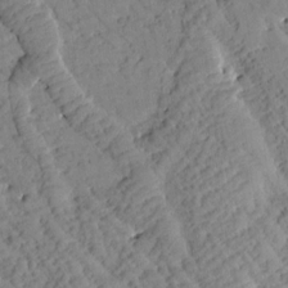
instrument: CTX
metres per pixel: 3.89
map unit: Htu
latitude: 0.9891
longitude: 177.1998
